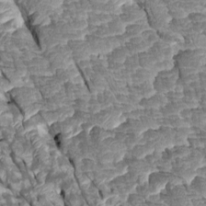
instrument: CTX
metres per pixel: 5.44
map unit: Htu
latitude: 0.8191
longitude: 145.7100
